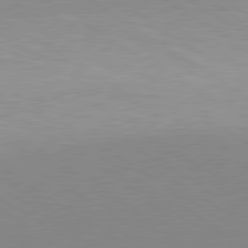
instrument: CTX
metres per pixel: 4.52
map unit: lApd
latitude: 80.0255
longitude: 156.6896
